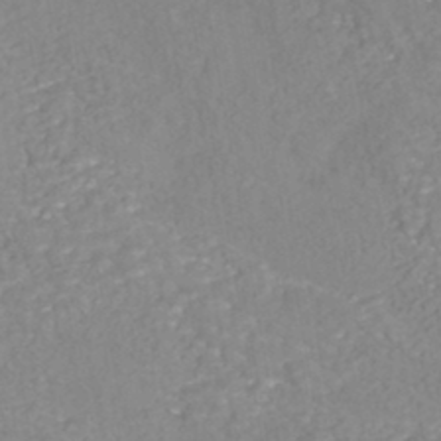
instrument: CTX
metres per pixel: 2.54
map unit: HNhu
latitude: -43.8989
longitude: 101.8611
